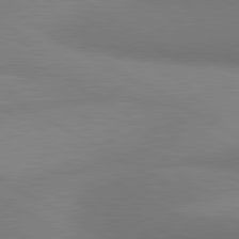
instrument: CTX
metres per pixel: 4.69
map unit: lApd
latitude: 80.7246
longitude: 130.3873
